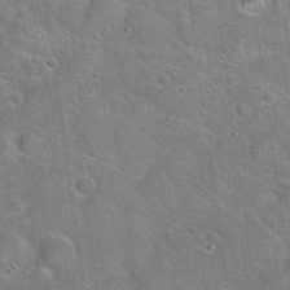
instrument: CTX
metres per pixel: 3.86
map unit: Hto
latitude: 20.4412
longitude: -50.9891
